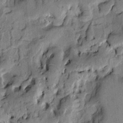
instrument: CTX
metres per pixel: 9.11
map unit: Htu
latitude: 3.0458
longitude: 179.2187
